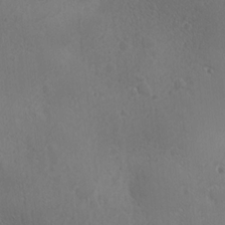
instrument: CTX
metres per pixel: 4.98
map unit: Ave
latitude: -8.1228
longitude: -121.5749
